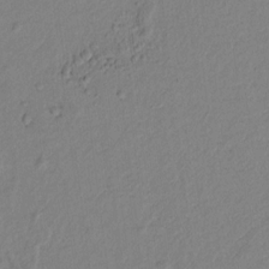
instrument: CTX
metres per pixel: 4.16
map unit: lAvf
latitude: 8.4412
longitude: 166.9920
